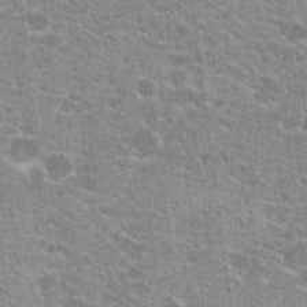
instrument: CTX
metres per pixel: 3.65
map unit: Hto
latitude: 21.0459
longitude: -42.6113
